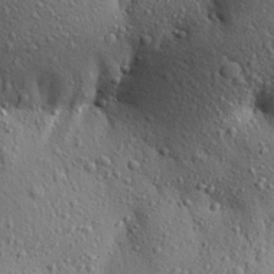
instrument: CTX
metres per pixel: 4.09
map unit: Aa
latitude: 28.1200
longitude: -148.5735
